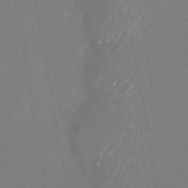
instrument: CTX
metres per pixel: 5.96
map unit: Nhu
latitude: -23.7667
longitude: -72.9514
